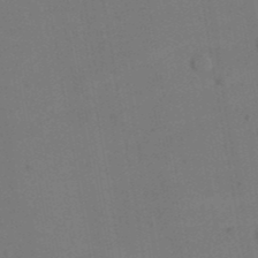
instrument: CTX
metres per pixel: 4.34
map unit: Nhu
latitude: 26.8191
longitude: -70.2144
